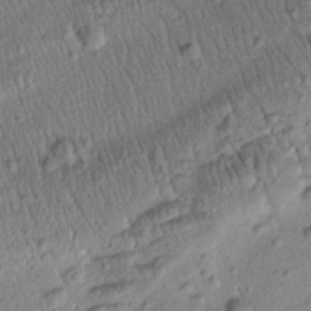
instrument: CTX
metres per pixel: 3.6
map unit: Htu
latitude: -1.1243
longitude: 173.4076
